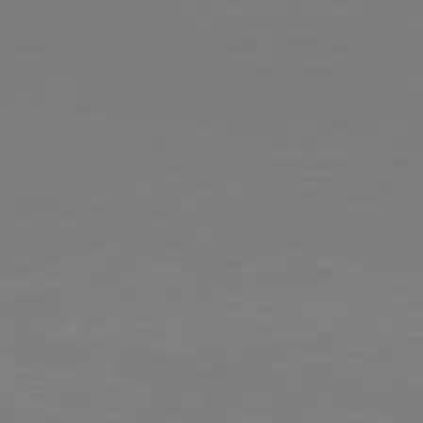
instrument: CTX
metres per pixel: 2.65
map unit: Hpe
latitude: 78.3468
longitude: -139.3293
